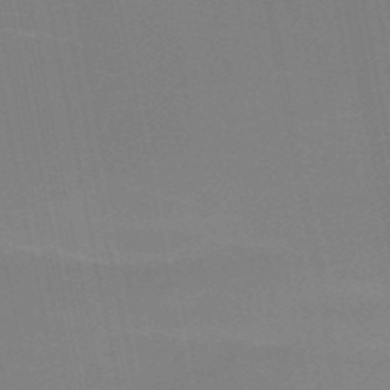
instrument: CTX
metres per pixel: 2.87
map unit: HNb
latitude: -51.8989
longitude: -45.7260
